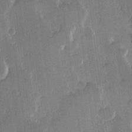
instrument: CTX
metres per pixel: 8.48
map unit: Hve
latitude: 22.2900
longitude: 148.2362
